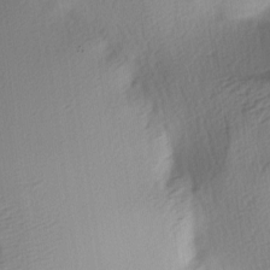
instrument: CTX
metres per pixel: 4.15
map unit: lAa
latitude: -4.3117
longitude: -123.7827
